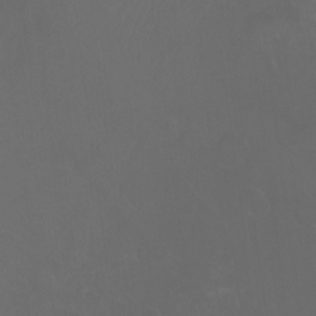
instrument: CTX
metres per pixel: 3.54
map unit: Ht
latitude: -7.8611
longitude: -38.6868
